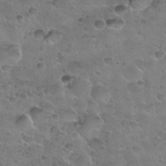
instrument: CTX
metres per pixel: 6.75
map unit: Nhu
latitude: 30.6302
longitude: -53.4993
